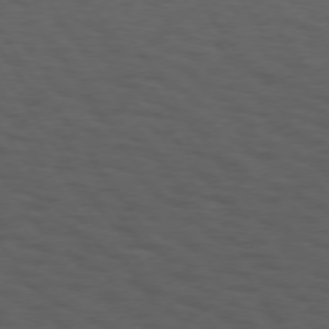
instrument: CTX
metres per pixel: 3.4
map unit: Hpe
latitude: 74.1200
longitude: -130.6491
